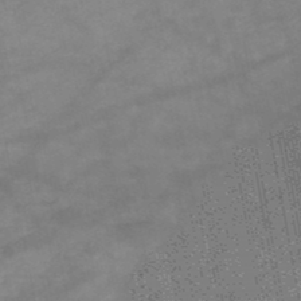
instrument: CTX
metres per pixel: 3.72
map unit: HNb
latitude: -48.8030
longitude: -38.7435
